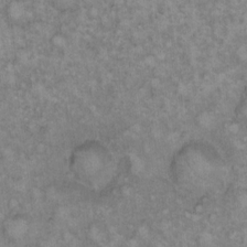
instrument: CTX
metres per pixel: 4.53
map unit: eHh
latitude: 13.1025
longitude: -64.0633
